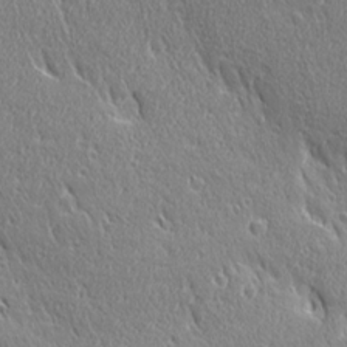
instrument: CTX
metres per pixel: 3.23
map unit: Ave
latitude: 21.6505
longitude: -136.0444
